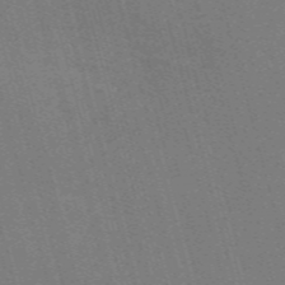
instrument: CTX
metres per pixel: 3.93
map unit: Nve
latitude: -59.2564
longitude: 62.6707
